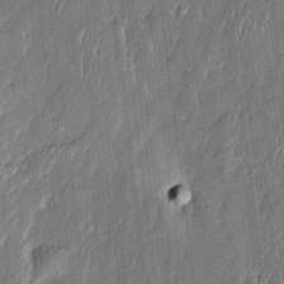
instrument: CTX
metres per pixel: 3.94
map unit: Htu
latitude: -6.0661
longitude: 175.4076
